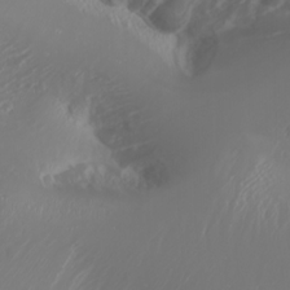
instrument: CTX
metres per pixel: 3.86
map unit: Nhu
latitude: -6.6707
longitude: -89.8395
